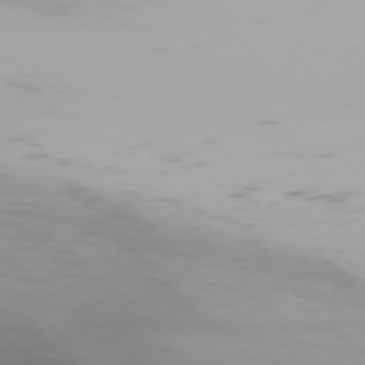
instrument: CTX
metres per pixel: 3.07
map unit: Hpe
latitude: 76.3656
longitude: -133.4615
